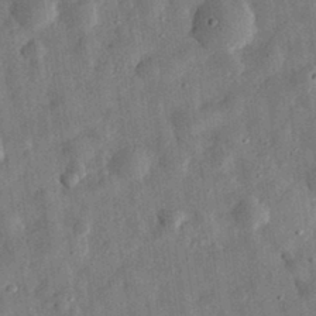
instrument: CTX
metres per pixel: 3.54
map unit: eHh
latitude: 32.2900
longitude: -76.1389
